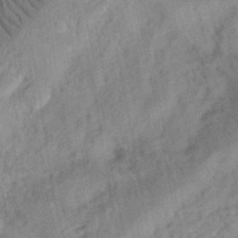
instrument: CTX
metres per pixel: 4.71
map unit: Ht
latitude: 12.0255
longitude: -74.8569
